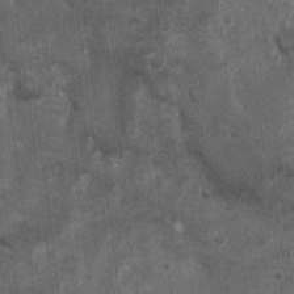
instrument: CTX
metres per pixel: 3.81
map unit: Ht
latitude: 2.4034
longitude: -19.1781
